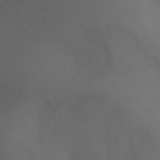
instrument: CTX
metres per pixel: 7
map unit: Ht
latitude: 1.9528
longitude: -23.3293
